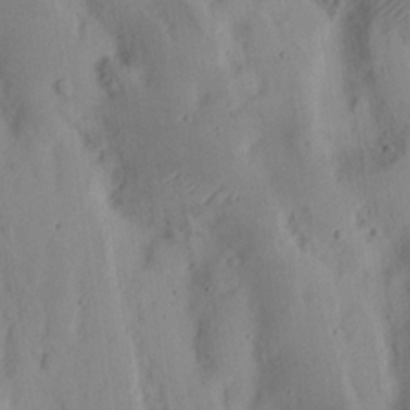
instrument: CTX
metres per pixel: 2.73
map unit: Nhu
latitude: 16.5357
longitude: -73.8584
